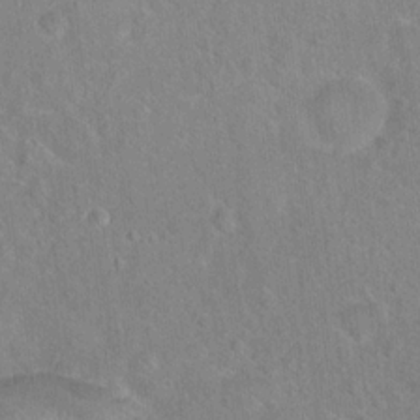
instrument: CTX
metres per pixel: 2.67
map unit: Hto
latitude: 16.6491
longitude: -39.7261
